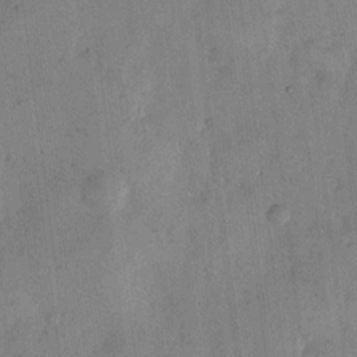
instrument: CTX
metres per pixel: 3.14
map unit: eHh
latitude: 12.2712
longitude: -62.3845
